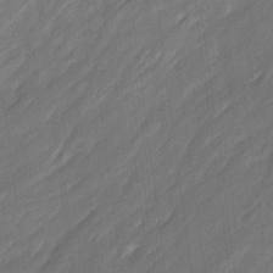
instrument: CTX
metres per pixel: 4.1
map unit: Ave
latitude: 16.2523
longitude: -136.0633
